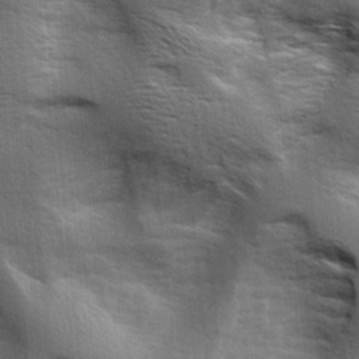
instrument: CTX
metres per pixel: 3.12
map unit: lAa
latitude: 18.3089
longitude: -138.0444
